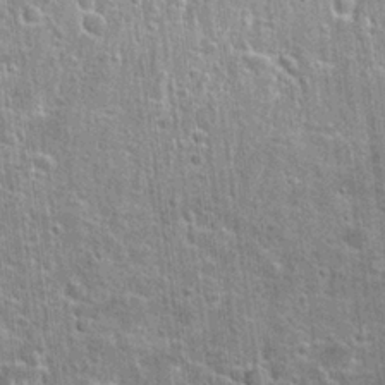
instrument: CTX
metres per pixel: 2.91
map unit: Hto
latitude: 21.4805
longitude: -44.5734
